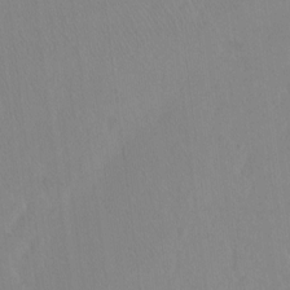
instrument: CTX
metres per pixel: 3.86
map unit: Ht
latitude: -7.5966
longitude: -38.1578
